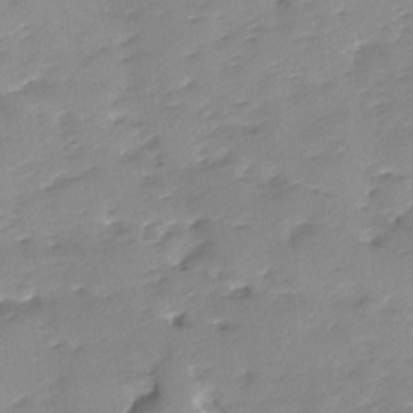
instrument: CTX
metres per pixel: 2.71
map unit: Ave
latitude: -8.6896
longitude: -117.2915
